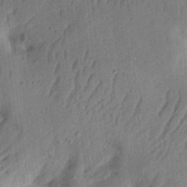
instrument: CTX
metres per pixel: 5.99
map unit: Ht
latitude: 13.6694
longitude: -74.5924
